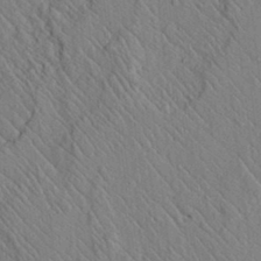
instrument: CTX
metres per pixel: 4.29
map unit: lAvf
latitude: 6.7624
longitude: 160.0094
